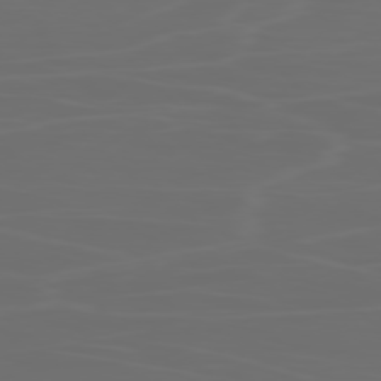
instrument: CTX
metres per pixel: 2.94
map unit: Ap
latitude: -78.6896
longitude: -70.2522
